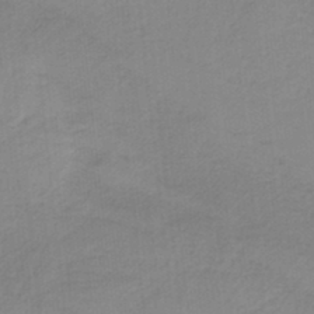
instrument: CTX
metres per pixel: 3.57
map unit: HNb
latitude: -36.4440
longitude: 55.8423
